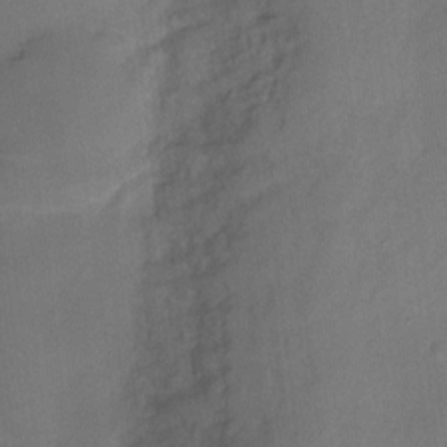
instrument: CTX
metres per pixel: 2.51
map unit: Nhu
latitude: 3.4615
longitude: -15.9906
